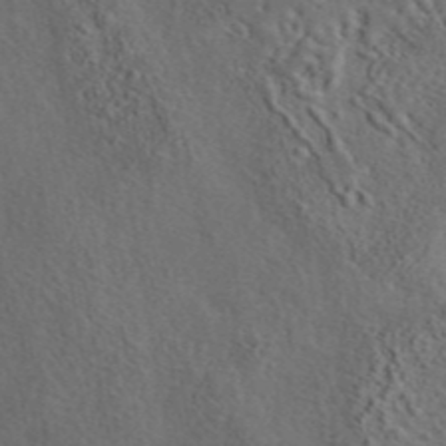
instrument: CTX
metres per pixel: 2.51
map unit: eAb
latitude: 43.8772
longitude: 115.1620
